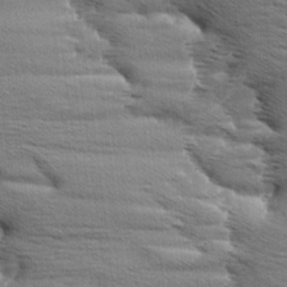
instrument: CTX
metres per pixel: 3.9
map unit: Aa
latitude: 5.9339
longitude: -136.8758
